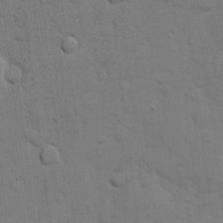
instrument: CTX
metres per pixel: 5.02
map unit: eHh
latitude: 11.2537
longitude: -67.0458
